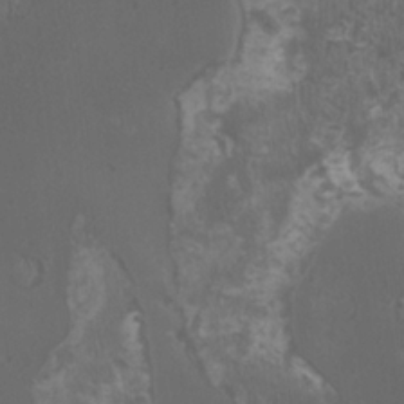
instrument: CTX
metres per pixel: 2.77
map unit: HNhu
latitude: 1.8016
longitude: 1.2565
